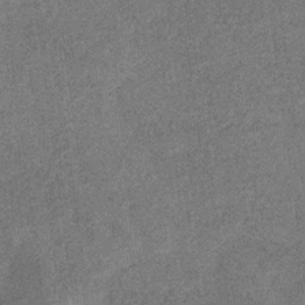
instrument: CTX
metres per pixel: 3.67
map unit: eHb
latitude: -33.8234
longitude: 78.0283
